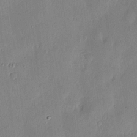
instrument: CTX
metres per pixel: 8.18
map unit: eHh
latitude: 5.1781
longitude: -72.3846
